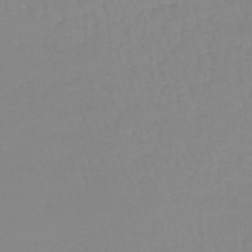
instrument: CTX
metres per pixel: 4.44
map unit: lHb
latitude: -40.0850
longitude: 67.4076
